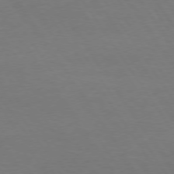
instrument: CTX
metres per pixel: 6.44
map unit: Hpe
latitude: 74.1011
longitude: -130.1767
